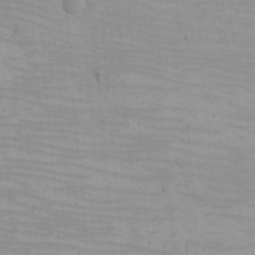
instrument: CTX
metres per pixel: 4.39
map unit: eHh
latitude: -5.5588
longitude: -83.4993
